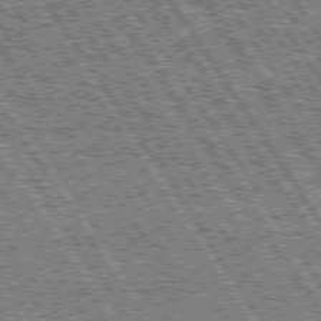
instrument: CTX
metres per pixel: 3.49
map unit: Hpe
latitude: 74.7246
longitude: -153.1781
